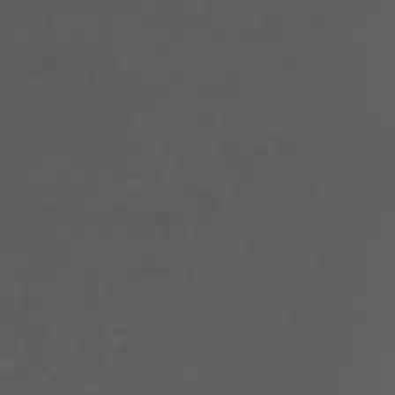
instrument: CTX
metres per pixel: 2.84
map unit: ANa
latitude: -41.6722
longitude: 104.6896
